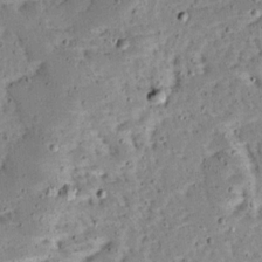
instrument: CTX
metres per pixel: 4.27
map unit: Ave
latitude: 13.8206
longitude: -138.6113
